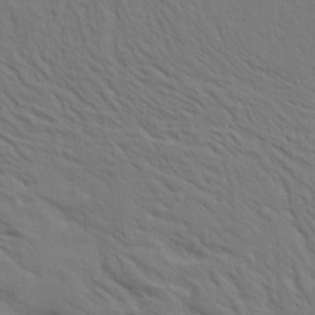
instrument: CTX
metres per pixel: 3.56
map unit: Aa
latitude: 14.6680
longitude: -147.4616
